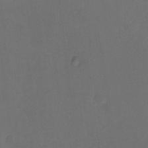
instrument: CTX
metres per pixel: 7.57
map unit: Hto
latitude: -12.5574
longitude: -40.6112
